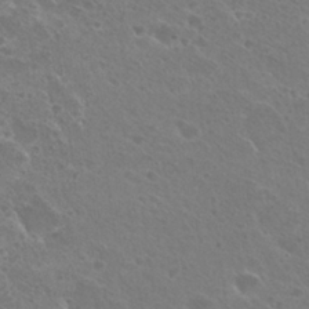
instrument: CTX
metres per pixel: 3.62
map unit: Hto
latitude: 27.3293
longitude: -40.2333
